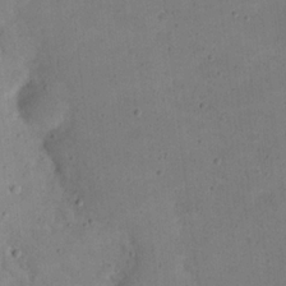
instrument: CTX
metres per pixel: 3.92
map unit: eHh
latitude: 21.1403
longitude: -63.8584
